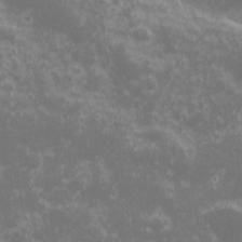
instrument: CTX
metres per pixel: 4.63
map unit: eHh
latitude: -0.5763
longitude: -85.4804
